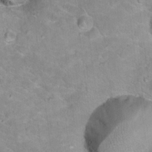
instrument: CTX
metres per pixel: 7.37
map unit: Hto
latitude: 17.4049
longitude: -36.0444
